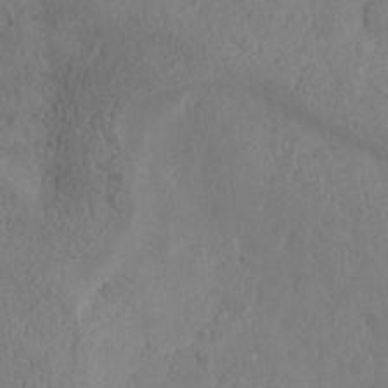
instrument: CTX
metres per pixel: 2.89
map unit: Nhe
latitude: -37.4832
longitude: 139.6533
